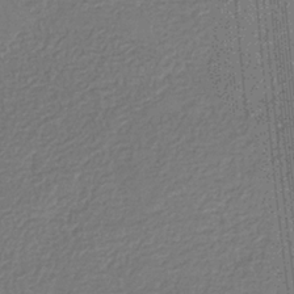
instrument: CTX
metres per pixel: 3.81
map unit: eHb
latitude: -31.5399
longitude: 73.4265
